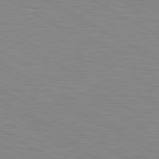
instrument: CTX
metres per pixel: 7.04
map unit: lApd
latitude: 80.3467
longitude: 125.0864
